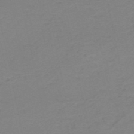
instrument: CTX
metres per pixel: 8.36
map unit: HNb
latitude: -52.2928
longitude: -52.0822
